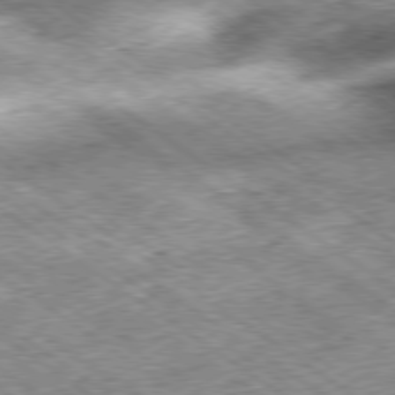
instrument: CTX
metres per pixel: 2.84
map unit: Hpe
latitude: -79.4643
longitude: 7.5399
